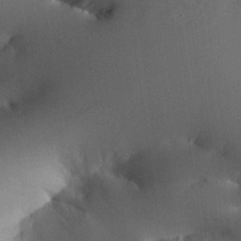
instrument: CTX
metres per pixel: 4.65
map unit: Aa
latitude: 25.7071
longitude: -133.2915
